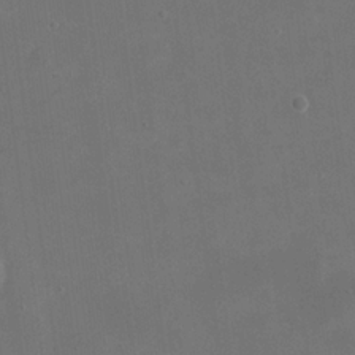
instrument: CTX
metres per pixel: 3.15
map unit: eHh
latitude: 19.9906
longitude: -66.1199
